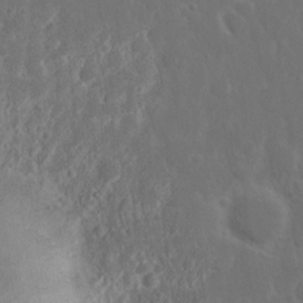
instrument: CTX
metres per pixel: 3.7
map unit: Nhu
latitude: 15.0648
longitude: -73.6127
